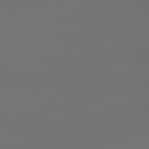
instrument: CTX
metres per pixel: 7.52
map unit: lApd
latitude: 79.2726
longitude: -174.3467
